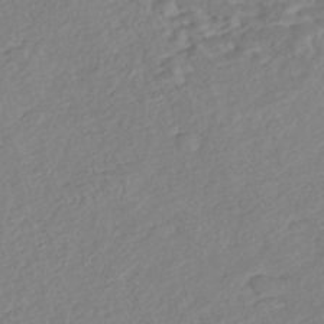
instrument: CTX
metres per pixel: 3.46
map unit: Nhe
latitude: -47.1242
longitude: -172.2900
